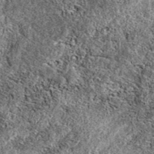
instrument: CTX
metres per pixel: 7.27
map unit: eAb
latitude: 37.8394
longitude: 110.6141
